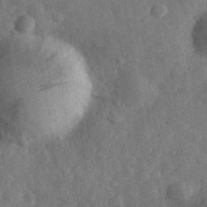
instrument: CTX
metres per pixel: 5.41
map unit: eHh
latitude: 31.3293
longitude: -74.2145
